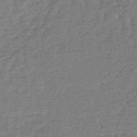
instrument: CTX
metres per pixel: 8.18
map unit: lHb
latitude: -41.7855
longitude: 67.1242
